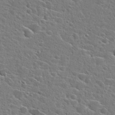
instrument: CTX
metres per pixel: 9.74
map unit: Hto
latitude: 24.5734
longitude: -44.6301
